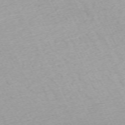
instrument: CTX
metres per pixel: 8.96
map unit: Hpe
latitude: -70.2740
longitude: 15.5966
